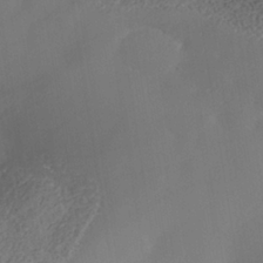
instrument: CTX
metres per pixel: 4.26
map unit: Nhe
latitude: -38.3118
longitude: -117.7450
